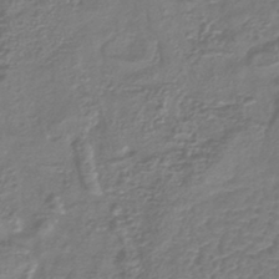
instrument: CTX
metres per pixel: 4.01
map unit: lHb
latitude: -43.1242
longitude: 78.8786
